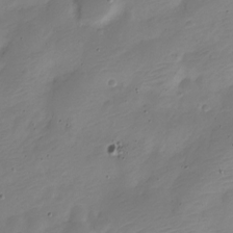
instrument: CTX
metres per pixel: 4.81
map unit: Nve
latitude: -22.2173
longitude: 106.0094
